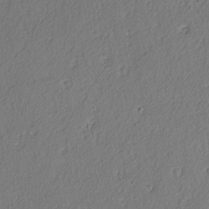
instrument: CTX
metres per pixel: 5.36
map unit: lAvf
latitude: -4.6896
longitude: -108.3278
